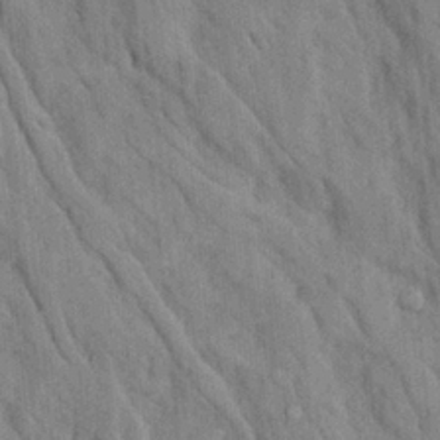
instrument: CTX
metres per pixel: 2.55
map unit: Ave
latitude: 23.4237
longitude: -134.1766
